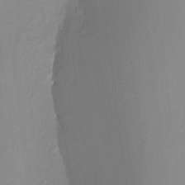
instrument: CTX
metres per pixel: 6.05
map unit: Nhu
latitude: -16.9353
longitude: -48.0633
